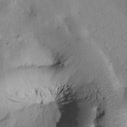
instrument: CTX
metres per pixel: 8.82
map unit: Htu
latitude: 2.3845
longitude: 178.6329
